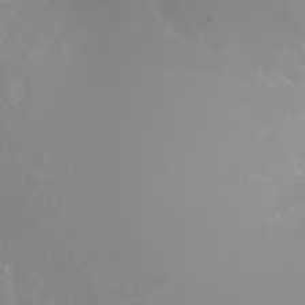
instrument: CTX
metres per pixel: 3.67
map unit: Ht
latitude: -2.5762
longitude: -61.8394
